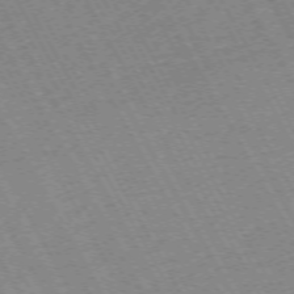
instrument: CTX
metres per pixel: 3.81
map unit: Hpe
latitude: -72.1228
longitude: 11.1809
